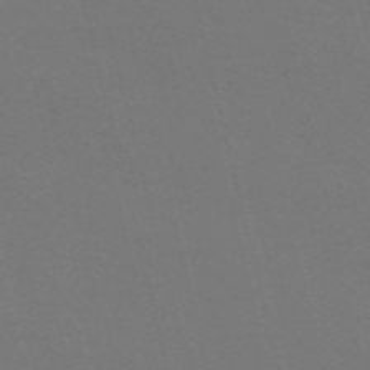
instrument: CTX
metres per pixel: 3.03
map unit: Nve
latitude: -59.4832
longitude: 63.3698
